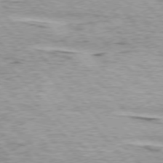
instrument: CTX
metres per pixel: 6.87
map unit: lApd
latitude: 75.3482
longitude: -77.7827
